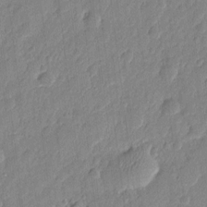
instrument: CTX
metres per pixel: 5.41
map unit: eHh
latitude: 7.3293
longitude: -73.6316
